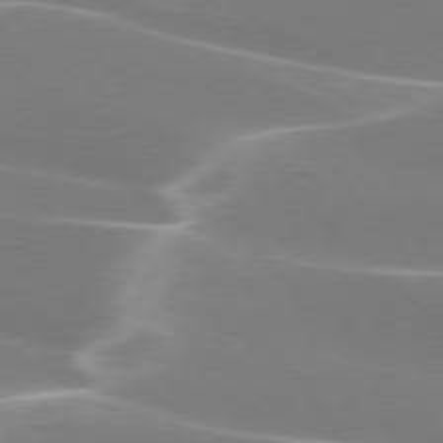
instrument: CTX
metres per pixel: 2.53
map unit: lApd
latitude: 75.5938
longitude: -63.0081
